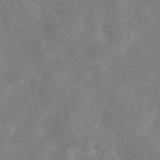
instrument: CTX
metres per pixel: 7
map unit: eAb
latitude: 46.1578
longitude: 126.6896
